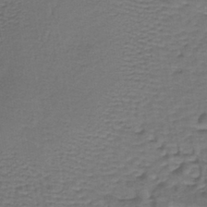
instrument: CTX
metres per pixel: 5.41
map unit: lHb
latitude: -39.9178
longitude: 60.7841
